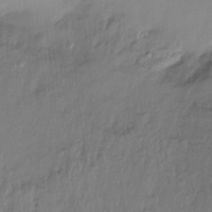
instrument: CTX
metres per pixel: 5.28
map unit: Htu
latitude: -14.8219
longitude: -45.3104
